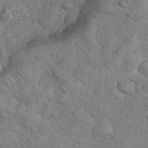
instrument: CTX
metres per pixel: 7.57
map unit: eHh
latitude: 36.4223
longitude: -65.1970
